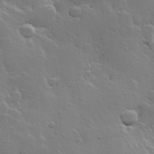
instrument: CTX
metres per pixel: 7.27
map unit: Hve
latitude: 23.3671
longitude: 149.5022
